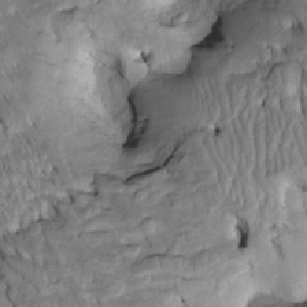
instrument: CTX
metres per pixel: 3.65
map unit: Htu
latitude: -2.6707
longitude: 149.4077
